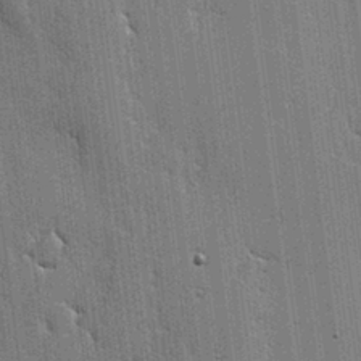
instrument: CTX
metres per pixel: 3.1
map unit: lAvf
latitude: -1.0865
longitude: -107.8205
